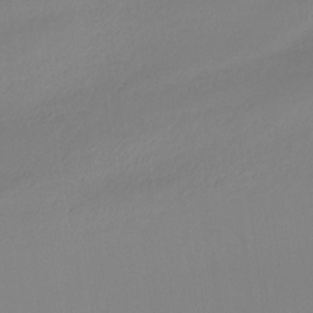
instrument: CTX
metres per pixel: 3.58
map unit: Ht
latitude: -15.1054
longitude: -51.1025
